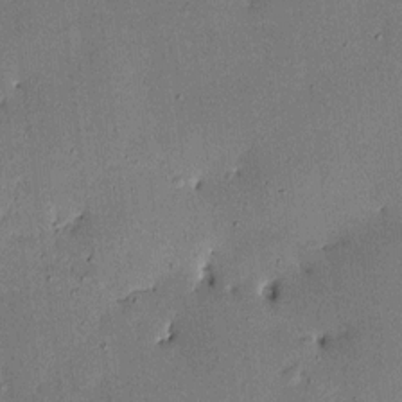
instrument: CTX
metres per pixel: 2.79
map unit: HNhu
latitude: 6.9514
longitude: 15.6344
